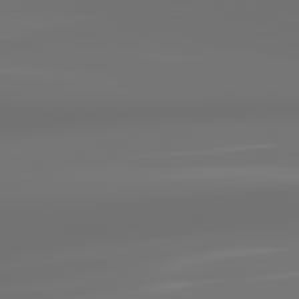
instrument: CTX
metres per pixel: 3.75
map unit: lApd
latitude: 83.5182
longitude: -130.8947
